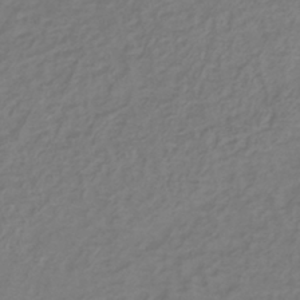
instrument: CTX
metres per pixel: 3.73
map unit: lHb
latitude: -39.5210
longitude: 72.5385
